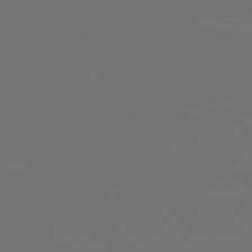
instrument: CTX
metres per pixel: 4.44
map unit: Ap
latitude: -77.3132
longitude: -80.8191
